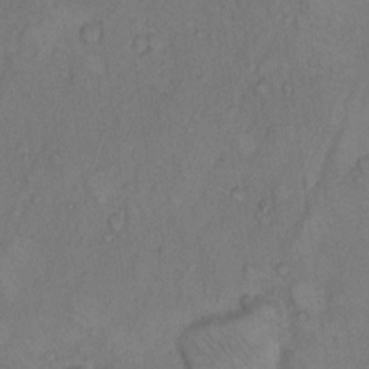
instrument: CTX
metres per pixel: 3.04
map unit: Hto
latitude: 7.8772
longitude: -59.9906
